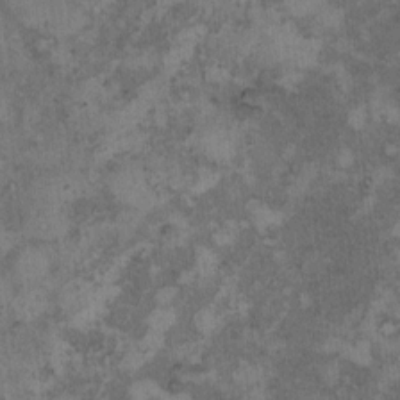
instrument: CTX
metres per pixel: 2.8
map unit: Hto
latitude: 8.4790
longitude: -58.9325
